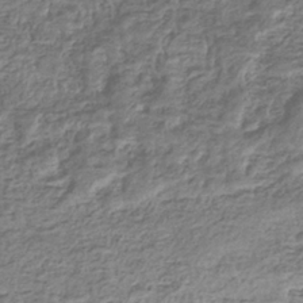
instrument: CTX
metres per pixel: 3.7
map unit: eHb
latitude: -35.6722
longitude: 80.3495
